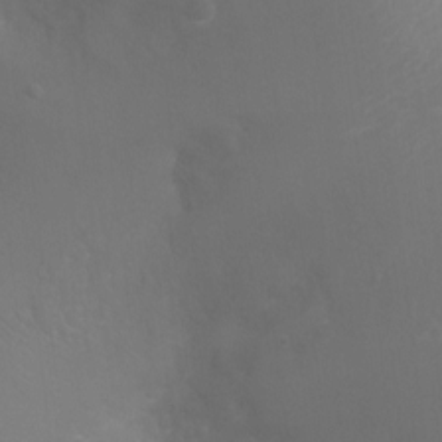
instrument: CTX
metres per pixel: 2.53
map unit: Ht
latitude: -3.1053
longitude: -25.3859
